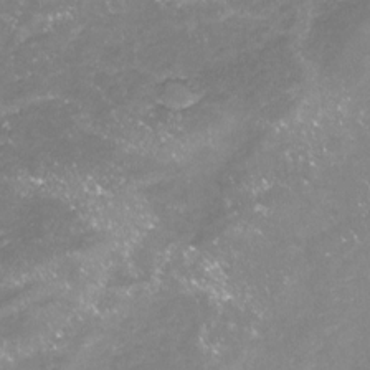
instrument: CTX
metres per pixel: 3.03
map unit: Nhu
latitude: -23.1809
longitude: -57.7071
